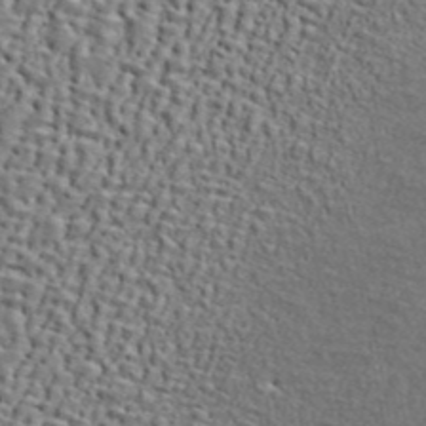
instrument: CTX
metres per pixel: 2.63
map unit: ANa
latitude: 46.5735
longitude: -84.4034
